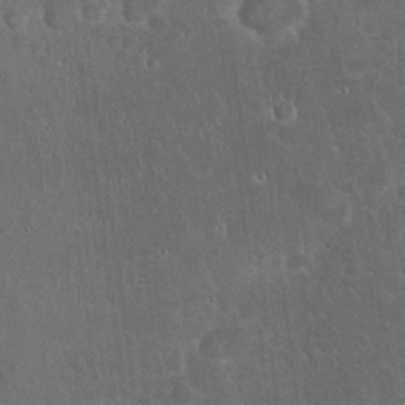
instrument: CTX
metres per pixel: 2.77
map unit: eHh
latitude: 22.1011
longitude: -58.7435
